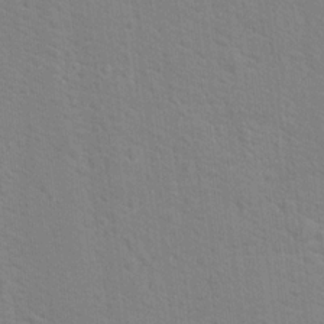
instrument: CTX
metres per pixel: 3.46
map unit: Hto
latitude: 16.5546
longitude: -38.2145
